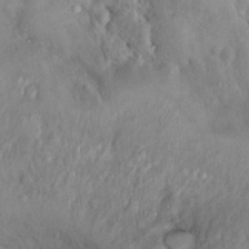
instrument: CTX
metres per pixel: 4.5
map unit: Nhu
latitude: 11.3104
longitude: -26.8191
